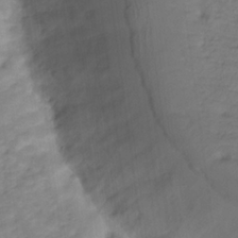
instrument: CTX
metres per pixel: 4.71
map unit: Hve
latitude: -32.4251
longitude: 92.7463
